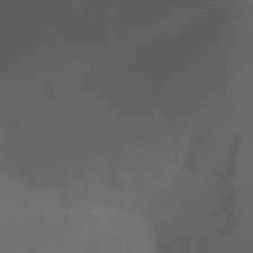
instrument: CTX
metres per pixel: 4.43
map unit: Ht
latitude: 1.6127
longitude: -22.4979
